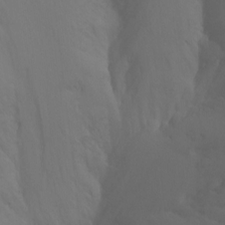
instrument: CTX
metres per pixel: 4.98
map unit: Ht
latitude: -11.3321
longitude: -34.5734
